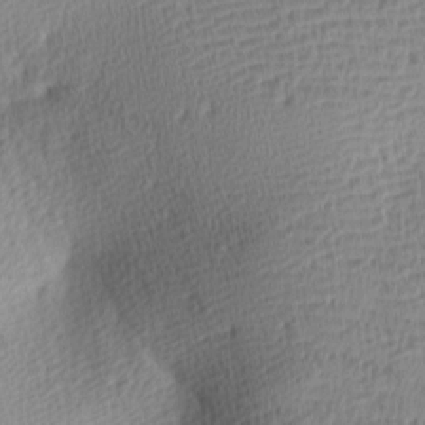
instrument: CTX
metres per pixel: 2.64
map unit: lAa
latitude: -8.9542
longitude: -125.0080
